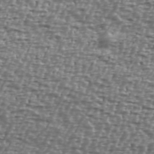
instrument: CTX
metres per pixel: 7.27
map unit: Ave
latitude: 40.5545
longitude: -112.1011
